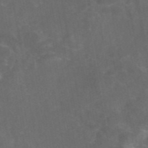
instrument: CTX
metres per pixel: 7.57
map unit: eAb
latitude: 46.2334
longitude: 125.9745
